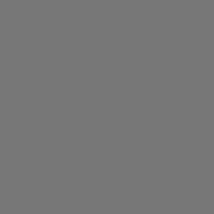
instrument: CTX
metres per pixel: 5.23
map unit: Hpe
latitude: -81.7856
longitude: 6.7652
